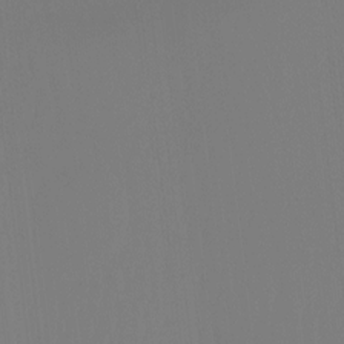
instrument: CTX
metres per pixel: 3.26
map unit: Ht
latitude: -15.0487
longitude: -48.5357
